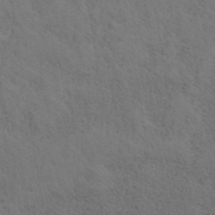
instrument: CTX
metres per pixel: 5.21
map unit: ANa
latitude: 39.6694
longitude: 20.0661
